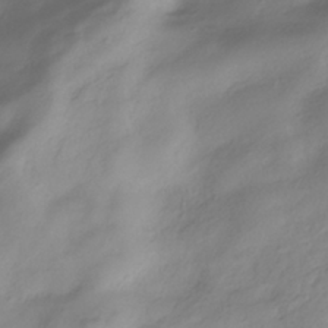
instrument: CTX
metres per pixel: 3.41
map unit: ANa
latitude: -39.1242
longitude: 96.4251
